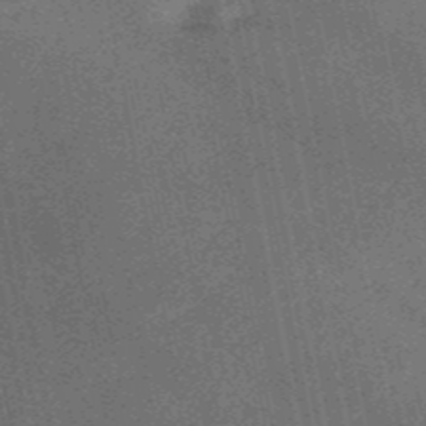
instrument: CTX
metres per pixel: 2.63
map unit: HNb
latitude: -52.6329
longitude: -49.3293
